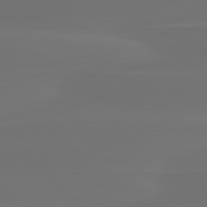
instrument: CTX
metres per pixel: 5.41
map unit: lApd
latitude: 80.3656
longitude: -82.6112
